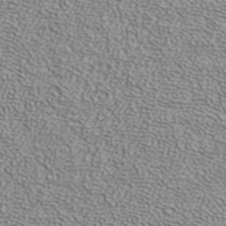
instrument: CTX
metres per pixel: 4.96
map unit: ANa
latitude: 39.3104
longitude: 24.9164
